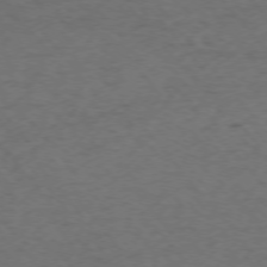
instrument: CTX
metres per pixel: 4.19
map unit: Ap
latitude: -75.7856
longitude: -70.6301
